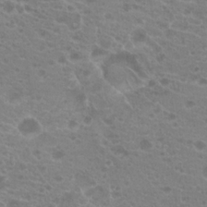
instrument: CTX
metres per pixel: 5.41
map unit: Hto
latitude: 20.9703
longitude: -40.4412
